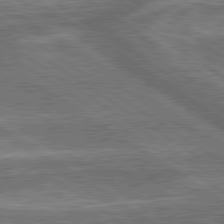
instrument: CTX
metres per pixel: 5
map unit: lApd
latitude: 79.8961
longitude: -171.4615
